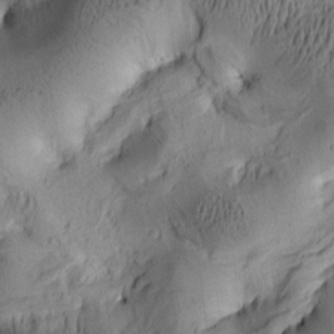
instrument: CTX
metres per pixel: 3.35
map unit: lAa
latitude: 5.6127
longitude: -113.9150
